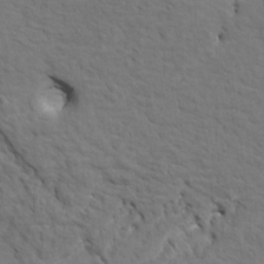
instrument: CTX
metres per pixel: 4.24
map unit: HNhu
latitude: 7.3860
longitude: -3.9150
